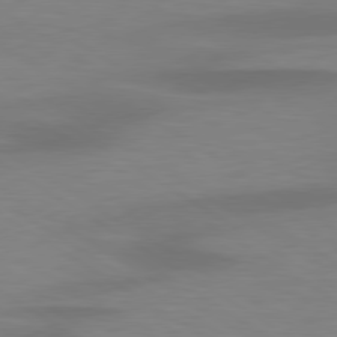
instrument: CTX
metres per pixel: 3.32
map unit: lApd
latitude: 79.4427
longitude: -93.4804
